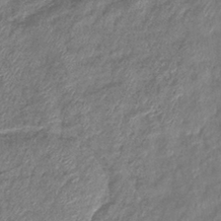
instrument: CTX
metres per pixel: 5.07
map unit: eHb
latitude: -39.2565
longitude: 78.5573
